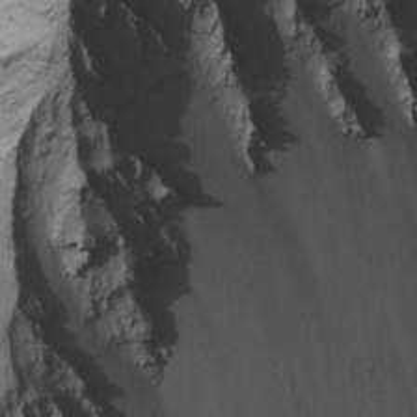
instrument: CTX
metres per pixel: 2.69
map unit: Nhu
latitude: -8.1795
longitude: -85.6316
